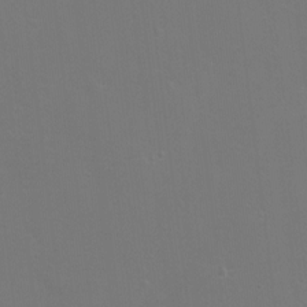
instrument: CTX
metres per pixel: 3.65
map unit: Ht
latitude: 0.3656
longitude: -35.7071
